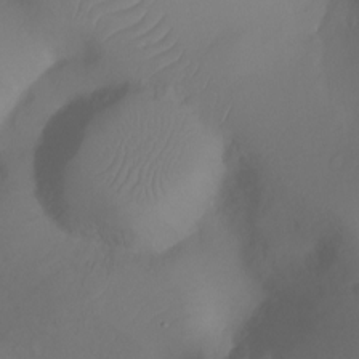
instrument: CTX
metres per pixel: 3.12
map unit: Ht
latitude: -17.5588
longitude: -43.8206
